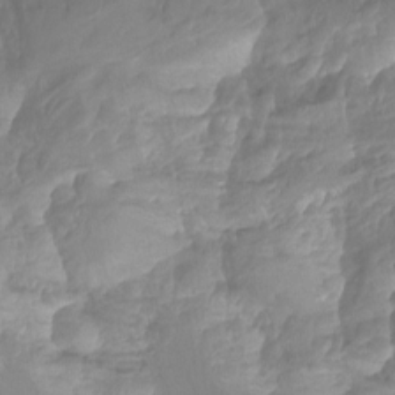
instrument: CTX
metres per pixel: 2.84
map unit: Ht
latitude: -14.4629
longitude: -56.9891
